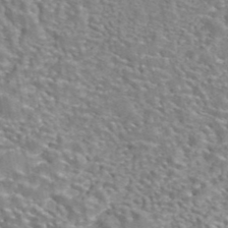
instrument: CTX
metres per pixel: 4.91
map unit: eAb
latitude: 42.2334
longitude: 105.3131
